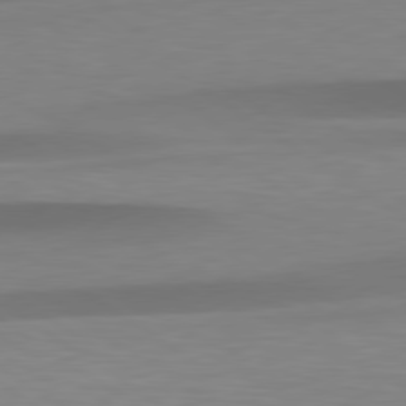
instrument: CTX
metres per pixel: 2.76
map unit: lApd
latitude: 79.3104
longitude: -92.7813
